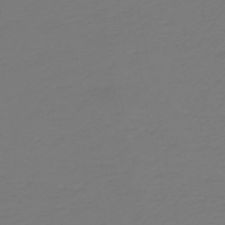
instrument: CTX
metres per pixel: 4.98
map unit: lHb
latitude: -49.6722
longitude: 82.6518
